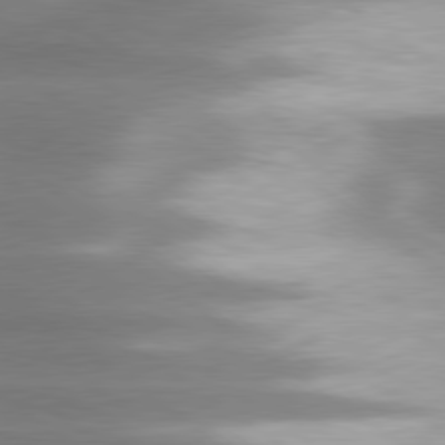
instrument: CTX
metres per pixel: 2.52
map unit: lApd
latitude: 79.9717
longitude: -118.8380
